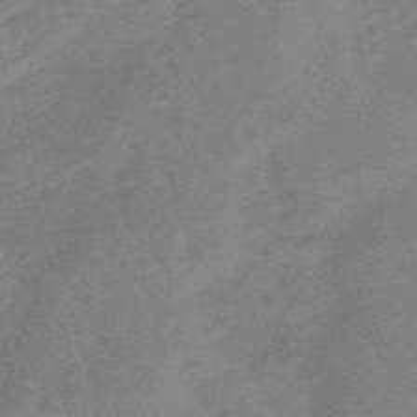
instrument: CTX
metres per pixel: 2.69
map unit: eHb
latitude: -48.3684
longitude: 86.9164
